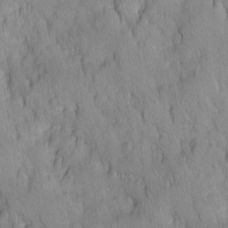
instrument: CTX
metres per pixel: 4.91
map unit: Ave
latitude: -10.7652
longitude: -118.0822
